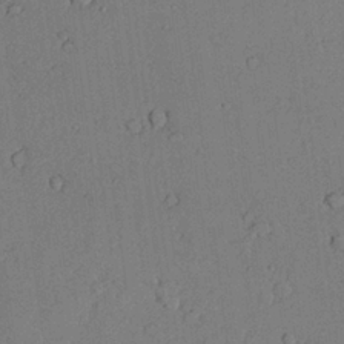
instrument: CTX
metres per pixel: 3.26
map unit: lAvf
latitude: 24.1955
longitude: -109.9150
